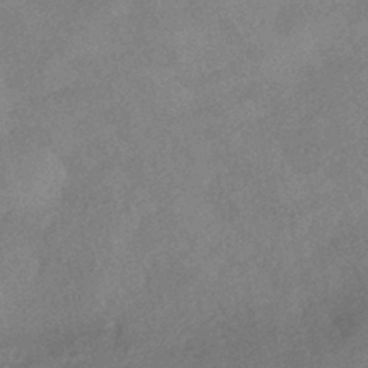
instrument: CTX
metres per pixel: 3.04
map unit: HNhu
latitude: -40.4062
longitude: 98.2361
